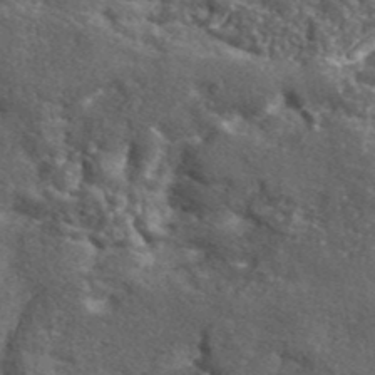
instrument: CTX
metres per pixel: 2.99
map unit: lHvf
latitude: 41.8583
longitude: -89.8962
